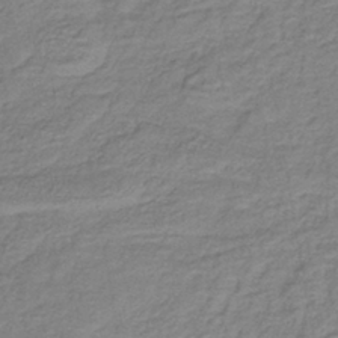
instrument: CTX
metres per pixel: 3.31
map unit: lHb
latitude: -40.5951
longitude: 62.0094
